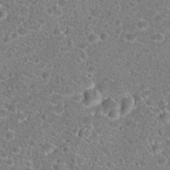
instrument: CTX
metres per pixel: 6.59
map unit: Hto
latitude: 18.5356
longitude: -41.1025
